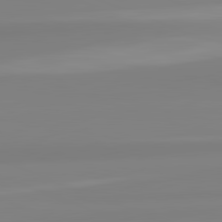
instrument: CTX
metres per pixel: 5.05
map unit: lApd
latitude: 82.5356
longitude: 175.1809
